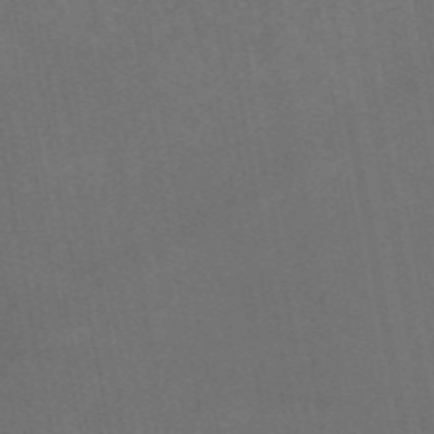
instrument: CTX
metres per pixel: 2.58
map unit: eAb
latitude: 47.7261
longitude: 116.7085
